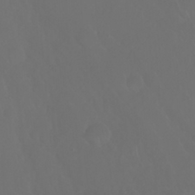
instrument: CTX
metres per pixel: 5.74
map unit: Nhu
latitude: 23.4804
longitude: -64.9136
